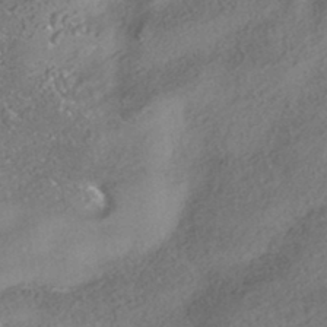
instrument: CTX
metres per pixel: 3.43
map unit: HNhu
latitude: -41.8611
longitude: 103.2943
